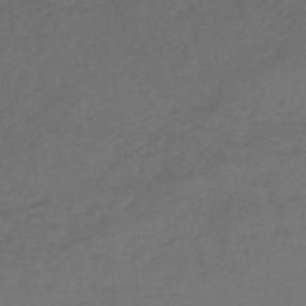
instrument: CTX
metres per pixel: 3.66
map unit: lHb
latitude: -39.1053
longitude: 71.0864
